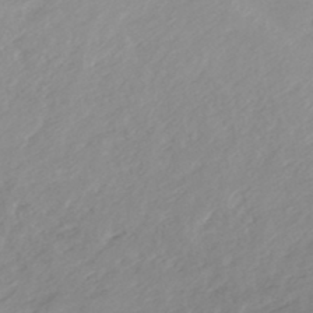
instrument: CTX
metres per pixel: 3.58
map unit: HNhu
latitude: -44.2362
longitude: 95.4832
